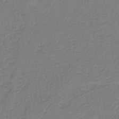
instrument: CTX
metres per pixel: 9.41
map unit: HNb
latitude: -42.5573
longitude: 49.5588
